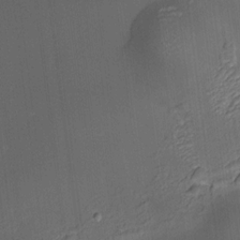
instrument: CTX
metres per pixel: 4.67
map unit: HNhu
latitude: 10.8947
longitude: 10.5385
